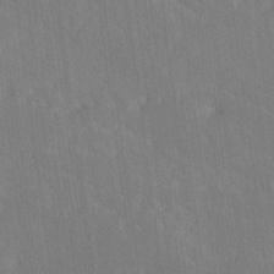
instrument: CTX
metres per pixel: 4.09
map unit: Ave
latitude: 19.7071
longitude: -137.3482
